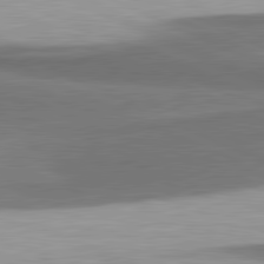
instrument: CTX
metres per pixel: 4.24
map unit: lApd
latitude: 81.6694
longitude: 175.5588
